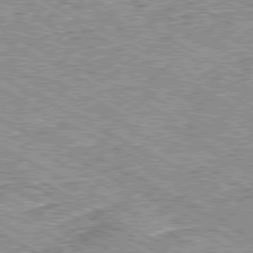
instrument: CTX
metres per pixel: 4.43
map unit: Ap
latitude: -80.5385
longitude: -49.5749
